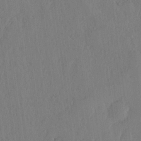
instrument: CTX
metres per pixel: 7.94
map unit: lHvf
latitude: 18.9136
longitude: -116.1956
